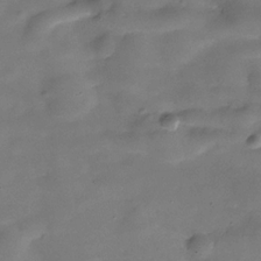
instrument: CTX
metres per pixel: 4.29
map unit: Hve
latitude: -30.8030
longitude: 93.3510
